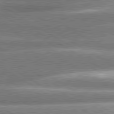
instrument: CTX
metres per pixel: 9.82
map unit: lApd
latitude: 80.5546
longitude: -136.5924
